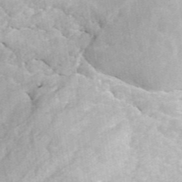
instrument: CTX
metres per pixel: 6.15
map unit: ANa
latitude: 44.4412
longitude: 45.2187
